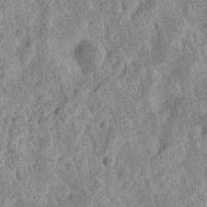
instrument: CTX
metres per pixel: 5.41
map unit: eHh
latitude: 12.3467
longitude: -73.8962
